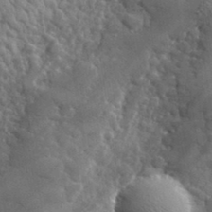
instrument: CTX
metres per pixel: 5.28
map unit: lHvf
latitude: 34.6112
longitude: -86.9702
